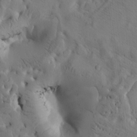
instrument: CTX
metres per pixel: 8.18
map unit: Htu
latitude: -2.6896
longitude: 168.5006
